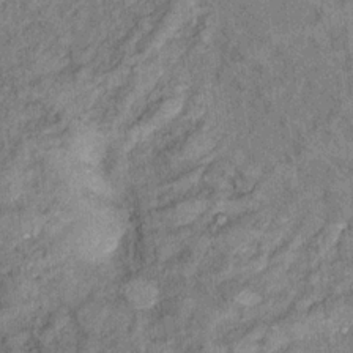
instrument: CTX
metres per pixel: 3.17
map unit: Hto
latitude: 13.7261
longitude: -34.3467
